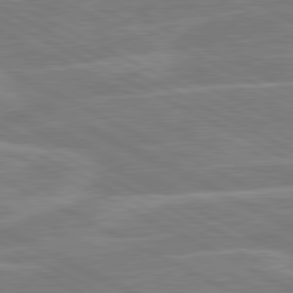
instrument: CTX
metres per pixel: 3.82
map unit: lApd
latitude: 80.8191
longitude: 120.8597
